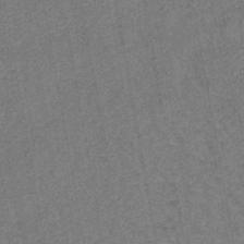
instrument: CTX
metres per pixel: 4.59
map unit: lHb
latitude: -43.7477
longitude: 80.2929
